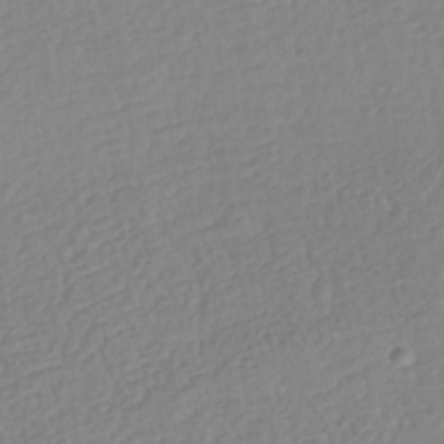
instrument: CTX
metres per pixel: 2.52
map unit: HNhu
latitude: -43.8233
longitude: 101.5966
